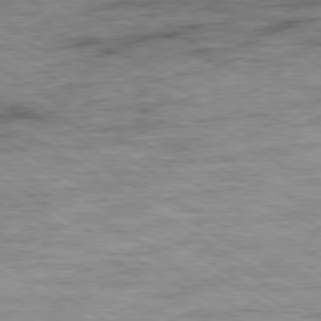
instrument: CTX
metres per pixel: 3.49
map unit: Ap
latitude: -79.8800
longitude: -48.1578
